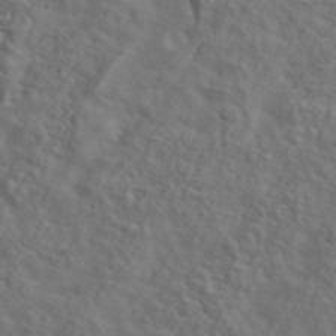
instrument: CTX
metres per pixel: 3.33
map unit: ANa
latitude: 47.6127
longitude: -83.4237
